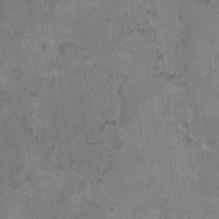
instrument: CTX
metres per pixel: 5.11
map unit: HNhu
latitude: 4.3278
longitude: -3.4804
